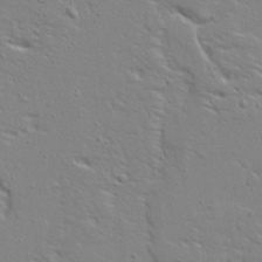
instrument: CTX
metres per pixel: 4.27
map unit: Ave
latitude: 13.4804
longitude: -139.1025
